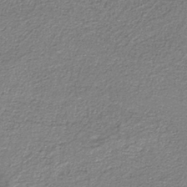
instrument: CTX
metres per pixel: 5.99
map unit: eAb
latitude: -38.1795
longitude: 51.5210
